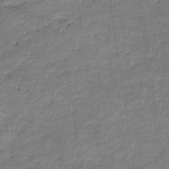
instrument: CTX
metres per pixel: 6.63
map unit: eHb
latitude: -36.6707
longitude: 77.0864
